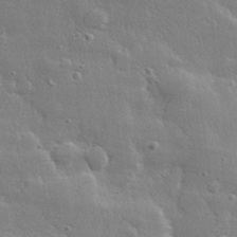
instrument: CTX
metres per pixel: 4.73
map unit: lHvf
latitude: 31.8206
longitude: -89.2348
